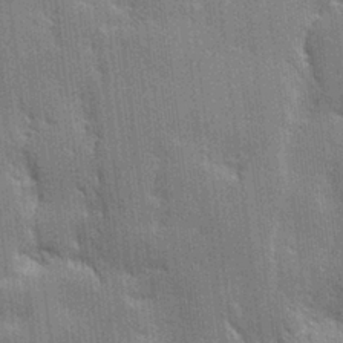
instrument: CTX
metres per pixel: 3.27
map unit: lHvf
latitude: 26.5924
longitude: 141.4076
